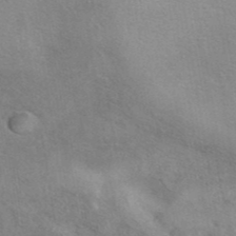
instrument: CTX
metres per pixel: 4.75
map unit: eAb
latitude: 40.2333
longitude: 106.1417
